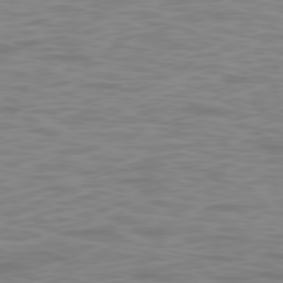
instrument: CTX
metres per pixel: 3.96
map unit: Ap
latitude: -78.6518
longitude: -69.4238
